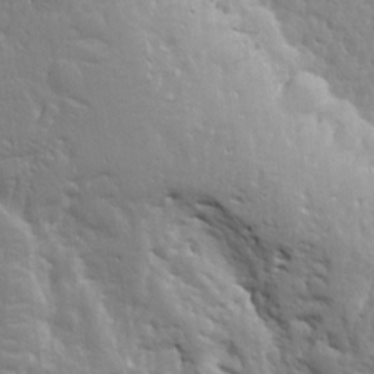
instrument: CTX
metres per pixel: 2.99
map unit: Ht
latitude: 8.9325
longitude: -77.3103
